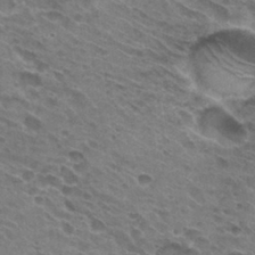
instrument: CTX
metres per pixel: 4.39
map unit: Hto
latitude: 31.2159
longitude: -45.2915
